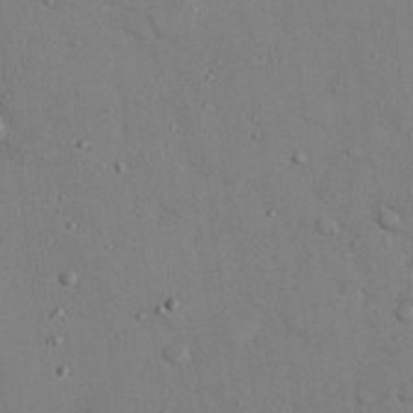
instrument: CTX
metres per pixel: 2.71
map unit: eHh
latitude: 25.8961
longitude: -76.8191
